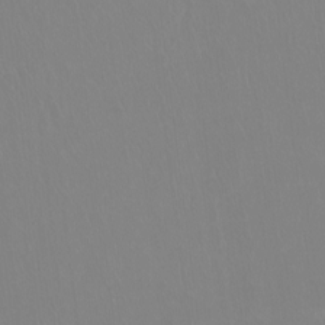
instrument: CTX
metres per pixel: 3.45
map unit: Ht
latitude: -14.5952
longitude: -44.4601
